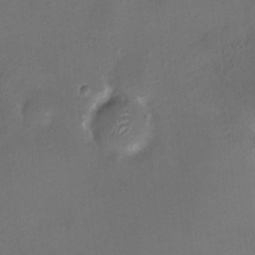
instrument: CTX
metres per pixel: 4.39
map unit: HNhu
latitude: 6.4223
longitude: 7.1998
